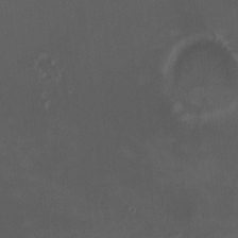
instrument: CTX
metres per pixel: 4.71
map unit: HNhu
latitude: 8.1200
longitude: 11.0298
